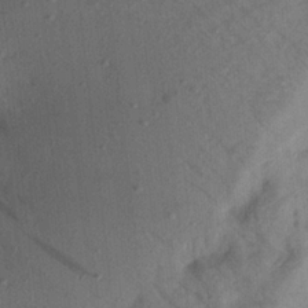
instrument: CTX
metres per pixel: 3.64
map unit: Aa
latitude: 20.7247
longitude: -147.6505
